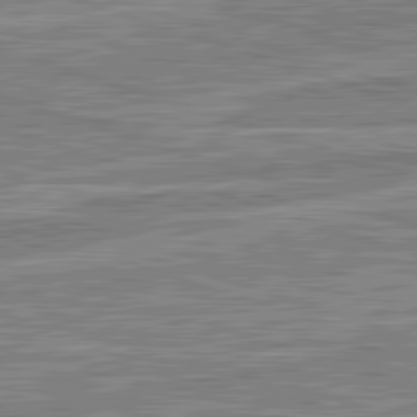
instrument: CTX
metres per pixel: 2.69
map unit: lApd
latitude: 82.5356
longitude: 137.9745
